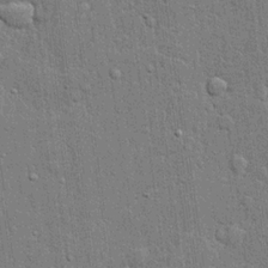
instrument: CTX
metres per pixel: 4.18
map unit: lHvf
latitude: 21.6694
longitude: 143.1242
